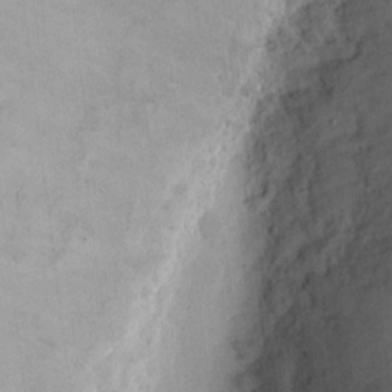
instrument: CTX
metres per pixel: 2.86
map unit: Ht
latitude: 10.3467
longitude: -74.2145
